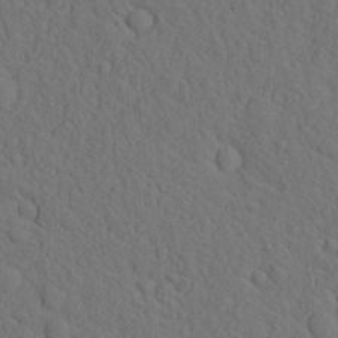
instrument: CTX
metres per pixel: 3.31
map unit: eHh
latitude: -1.8423
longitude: 18.2173
